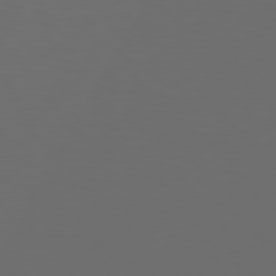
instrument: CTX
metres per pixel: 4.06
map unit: Hpe
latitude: 76.8191
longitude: -138.9136
